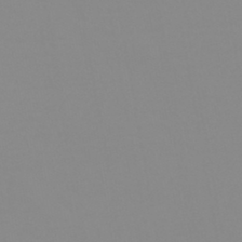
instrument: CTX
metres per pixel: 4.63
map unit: HNhu
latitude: -44.1984
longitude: 90.1984
